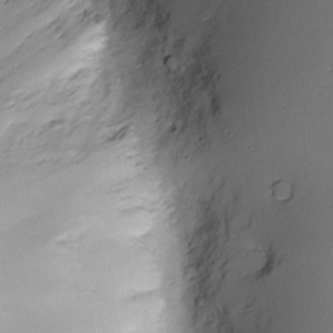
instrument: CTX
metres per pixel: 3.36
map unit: Nve
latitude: -9.1998
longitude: 174.5006
